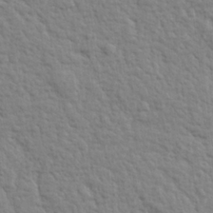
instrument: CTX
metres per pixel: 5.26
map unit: lHvf
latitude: 24.2333
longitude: 143.5966
